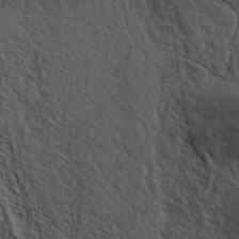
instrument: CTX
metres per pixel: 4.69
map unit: ANa
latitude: 41.3292
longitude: 55.6722
